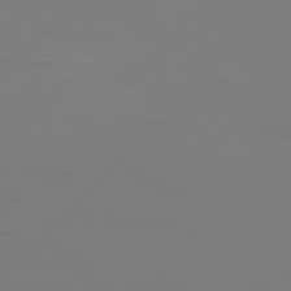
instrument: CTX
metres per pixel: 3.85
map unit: Hpe
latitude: 76.7435
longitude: -137.4238
